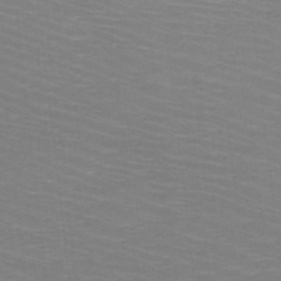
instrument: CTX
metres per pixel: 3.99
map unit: HNb
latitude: -48.5196
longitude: -45.5560
